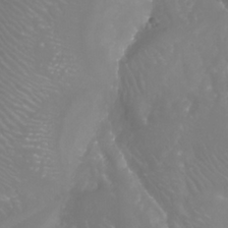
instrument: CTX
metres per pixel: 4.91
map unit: Aa
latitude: -8.0094
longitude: -71.3481
